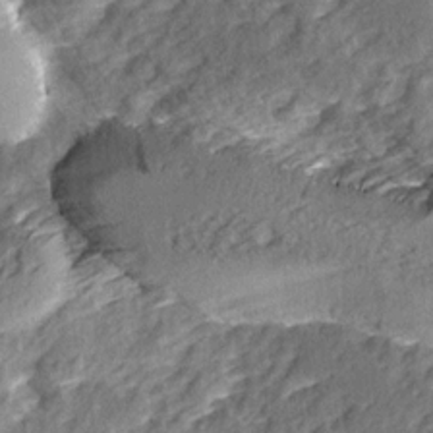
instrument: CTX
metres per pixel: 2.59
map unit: Ave
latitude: 15.3293
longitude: -104.2334
